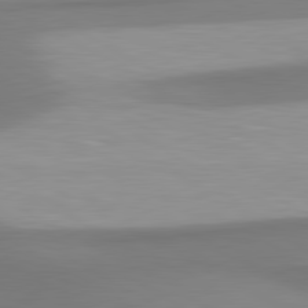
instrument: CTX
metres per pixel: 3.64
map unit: lApd
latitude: 80.8569
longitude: 174.7085
